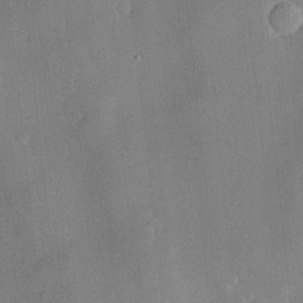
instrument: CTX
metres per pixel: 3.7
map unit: Hve
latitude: -10.3306
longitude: 175.2753
